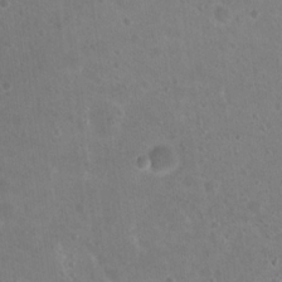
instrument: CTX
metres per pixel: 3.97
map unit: Nhu
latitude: 17.8772
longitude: -32.8758
